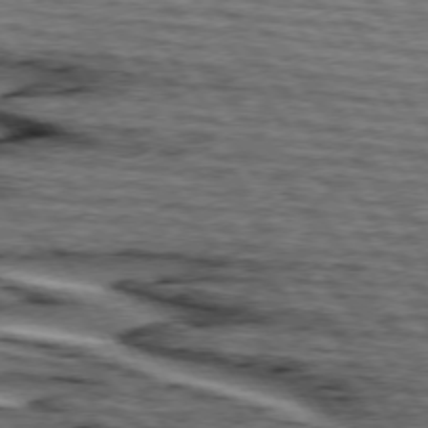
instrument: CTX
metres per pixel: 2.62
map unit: lApd
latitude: 74.5735
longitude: -73.2348
